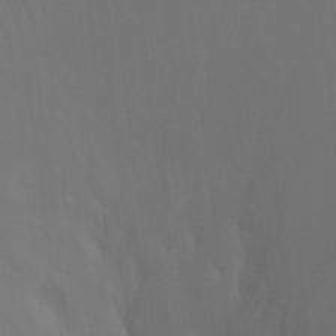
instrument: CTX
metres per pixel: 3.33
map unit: Ht
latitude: -7.8233
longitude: -28.6112
